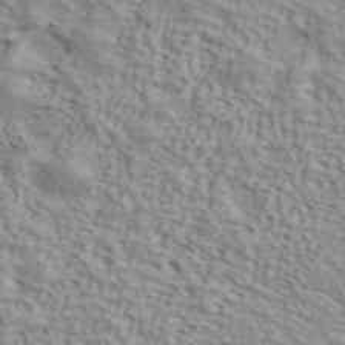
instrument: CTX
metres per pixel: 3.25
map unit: ANa
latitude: 42.8002
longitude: 54.5574
